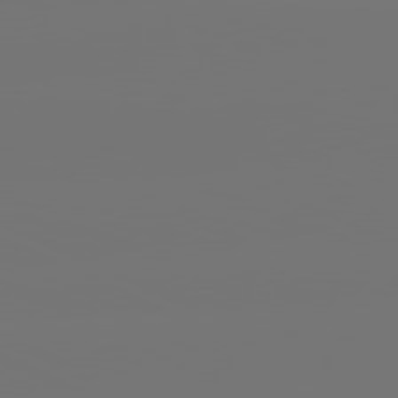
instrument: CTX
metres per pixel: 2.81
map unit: lApd
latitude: 81.1781
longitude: -152.4790
